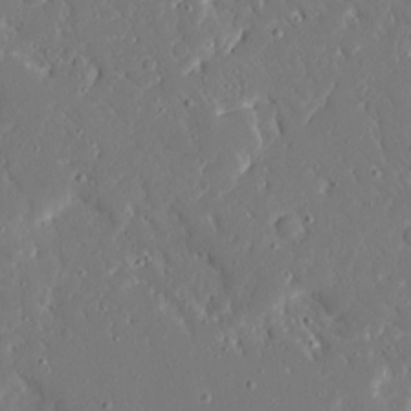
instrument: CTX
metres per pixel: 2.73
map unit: Ave
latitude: 15.8962
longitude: -140.5545
